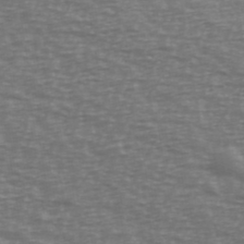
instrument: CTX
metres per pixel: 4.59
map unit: Ave
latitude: 38.8380
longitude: -113.1970
